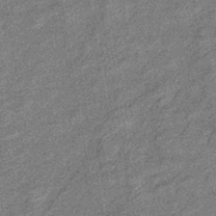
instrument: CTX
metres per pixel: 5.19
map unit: eHb
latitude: -39.9367
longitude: 79.6155
